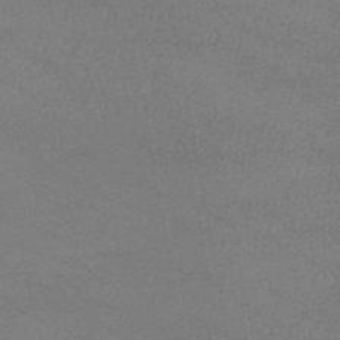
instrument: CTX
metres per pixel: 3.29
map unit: lHb
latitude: -38.7652
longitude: 73.5021
